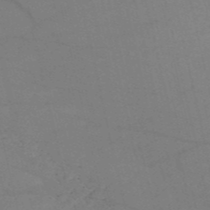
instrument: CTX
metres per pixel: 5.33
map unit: HNb
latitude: -53.3320
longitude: -47.7450
